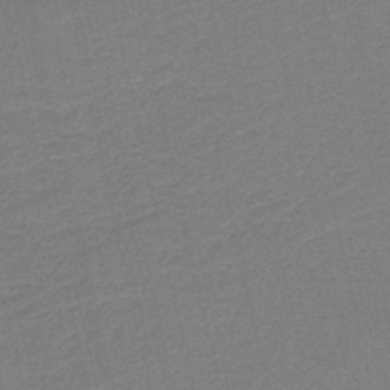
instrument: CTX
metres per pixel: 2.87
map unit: HNb
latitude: -38.2740
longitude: 54.6708
